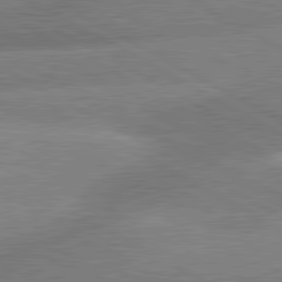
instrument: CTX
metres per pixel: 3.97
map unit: lApd
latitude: 81.0458
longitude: -162.8191
